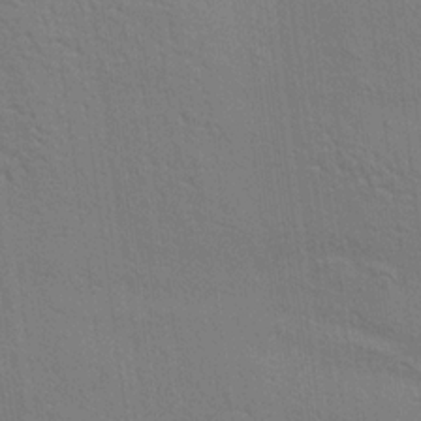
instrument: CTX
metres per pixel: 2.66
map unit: Aa
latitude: 21.1592
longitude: -140.7057
